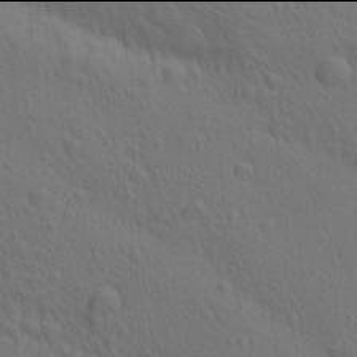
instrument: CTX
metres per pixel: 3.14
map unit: lAa
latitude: 21.9906
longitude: -138.5168
